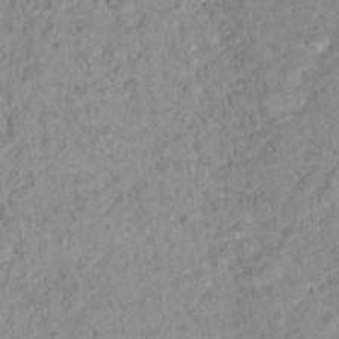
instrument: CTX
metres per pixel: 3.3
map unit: Nhu
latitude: 17.0270
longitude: -32.1200
